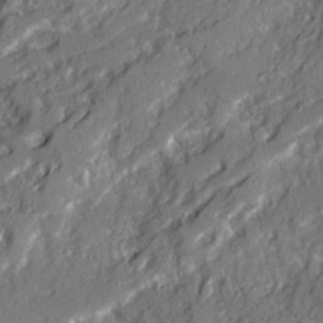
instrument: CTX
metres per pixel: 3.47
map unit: Ave
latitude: 21.1592
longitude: -129.8583
